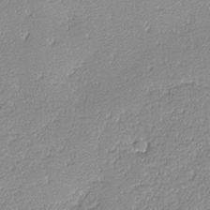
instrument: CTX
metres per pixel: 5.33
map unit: lHvf
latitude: -12.4818
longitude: -103.6316
